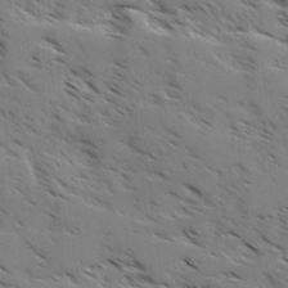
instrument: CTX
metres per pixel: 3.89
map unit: Ave
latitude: -0.1606
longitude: -110.8947
